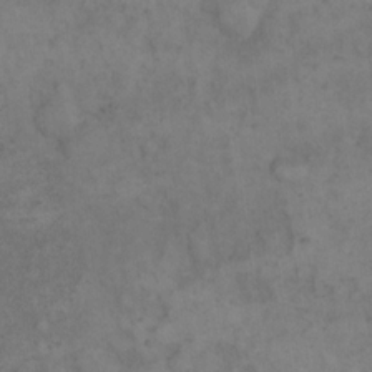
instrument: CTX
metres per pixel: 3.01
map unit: eHh
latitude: 17.7450
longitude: -63.8206
